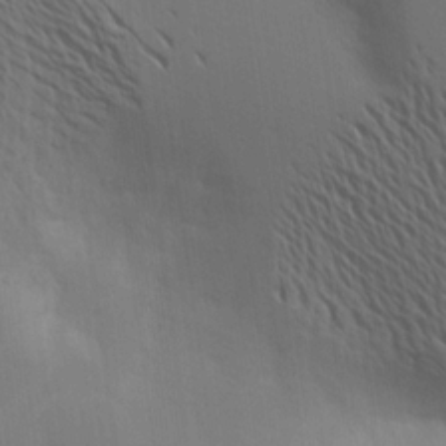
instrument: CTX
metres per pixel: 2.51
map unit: Aa
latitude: 15.7450
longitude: -147.6883
